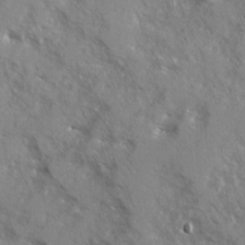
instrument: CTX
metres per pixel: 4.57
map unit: Ave
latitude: 13.1214
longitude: -101.6316
